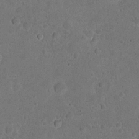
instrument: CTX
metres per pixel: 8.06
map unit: eHh
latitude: 19.9339
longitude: -62.6302
